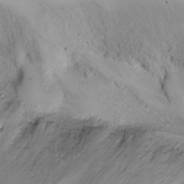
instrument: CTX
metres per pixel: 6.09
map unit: Ht
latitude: -3.2564
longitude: -13.3104
